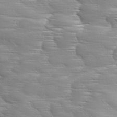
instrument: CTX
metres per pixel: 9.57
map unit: Ave
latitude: 11.3671
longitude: -106.2523
